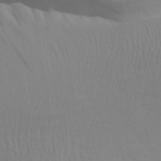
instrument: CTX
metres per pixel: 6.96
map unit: Aa
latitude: 30.5735
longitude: -135.5371
